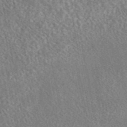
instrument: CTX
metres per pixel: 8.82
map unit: eAb
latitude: 44.5546
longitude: 124.7652
